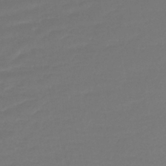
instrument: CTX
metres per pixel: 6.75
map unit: lHb
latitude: -41.7666
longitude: 76.5952
